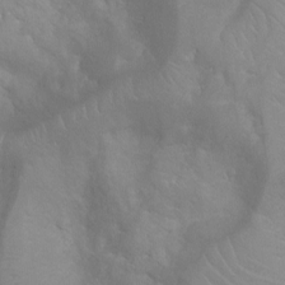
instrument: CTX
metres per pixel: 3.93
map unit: Ht
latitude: -8.8408
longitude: -20.4979
